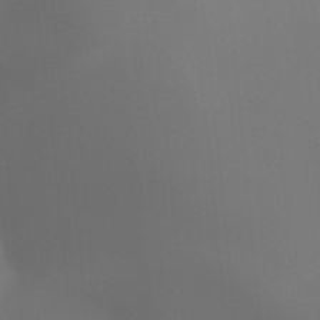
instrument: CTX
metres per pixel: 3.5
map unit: HNhu
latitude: -47.7855
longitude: 30.5007
